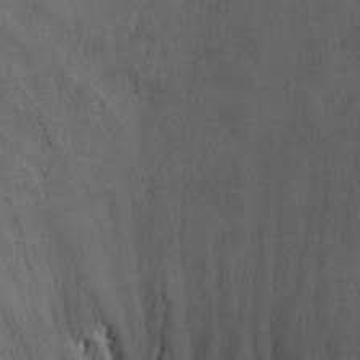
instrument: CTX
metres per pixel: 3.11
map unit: Aa
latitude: 26.1578
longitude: -137.2348
